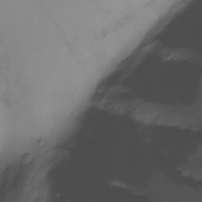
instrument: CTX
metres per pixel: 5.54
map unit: Nhu
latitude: -11.5588
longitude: -75.2159
